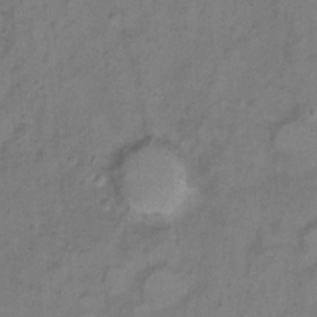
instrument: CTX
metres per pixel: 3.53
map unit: Hto
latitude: 7.4615
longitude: -37.9528
